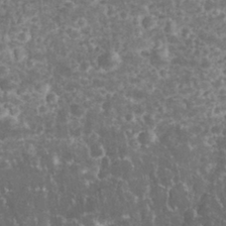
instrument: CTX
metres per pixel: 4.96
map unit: eHh
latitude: 33.1025
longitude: -62.6869
